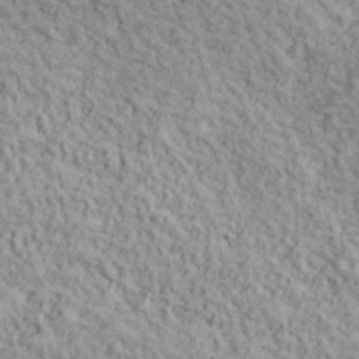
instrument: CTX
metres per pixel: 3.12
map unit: lHvf
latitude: 38.6301
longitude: -90.8191
